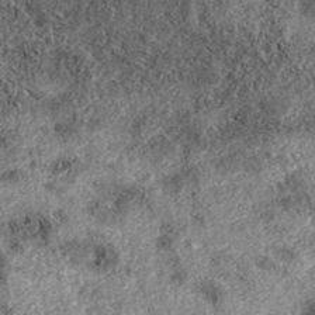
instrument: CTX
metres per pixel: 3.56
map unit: eAb
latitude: 38.4412
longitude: 106.7841
